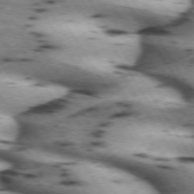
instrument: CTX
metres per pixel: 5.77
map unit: lApd
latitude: 71.8961
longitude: -53.2537
